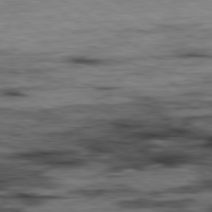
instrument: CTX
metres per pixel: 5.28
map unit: Hpe
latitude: -80.4629
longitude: 23.4455
